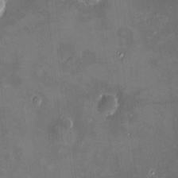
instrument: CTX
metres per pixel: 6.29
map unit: HNhu
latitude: 6.9703
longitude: 8.4818
